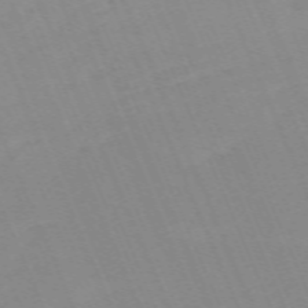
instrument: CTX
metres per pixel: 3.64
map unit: Nhu
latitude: -67.0864
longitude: 38.8408
